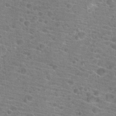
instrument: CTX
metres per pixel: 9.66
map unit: Hto
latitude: 19.6127
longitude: -41.4426
